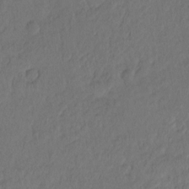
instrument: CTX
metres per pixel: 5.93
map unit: Hto
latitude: -7.9556
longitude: -46.9514
